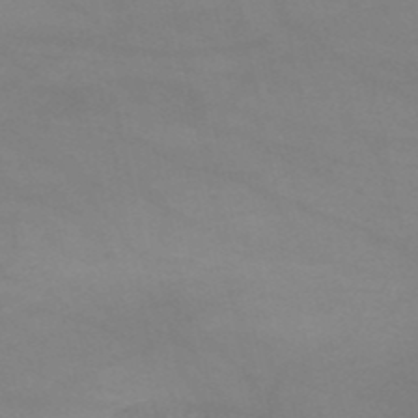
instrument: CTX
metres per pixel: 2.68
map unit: HNb
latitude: -51.6911
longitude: -41.7260
